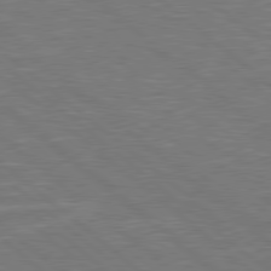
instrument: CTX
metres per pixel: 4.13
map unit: Hpe
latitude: 78.5546
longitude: -152.9892
